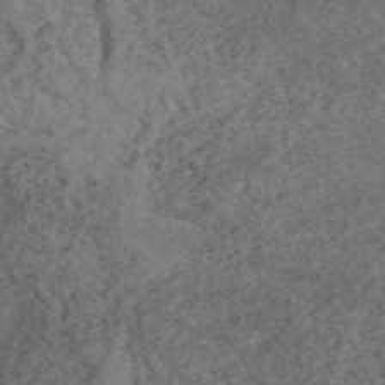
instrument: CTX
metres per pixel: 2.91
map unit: eAb
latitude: 49.6316
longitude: 108.5952
